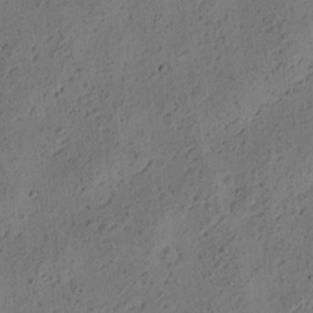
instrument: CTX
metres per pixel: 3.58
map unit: eHh
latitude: 3.6694
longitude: -78.4412
